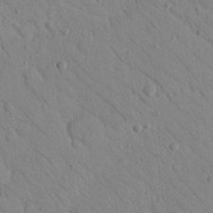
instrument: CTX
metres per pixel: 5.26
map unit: Nhu
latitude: 23.4804
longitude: -74.4034
